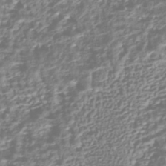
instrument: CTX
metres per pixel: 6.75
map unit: HNhu
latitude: -43.8989
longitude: 106.7463
